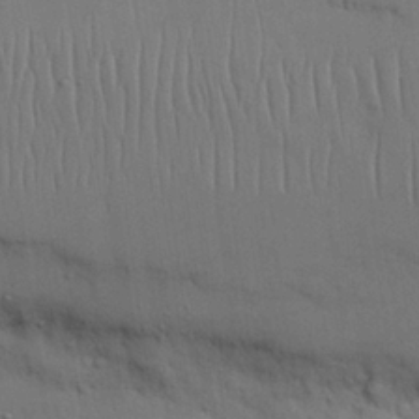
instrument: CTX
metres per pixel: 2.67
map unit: Nhu
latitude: 26.2334
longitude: -70.2900
